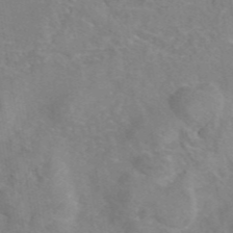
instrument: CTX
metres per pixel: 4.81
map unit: eAb
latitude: 45.0836
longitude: 109.4076
